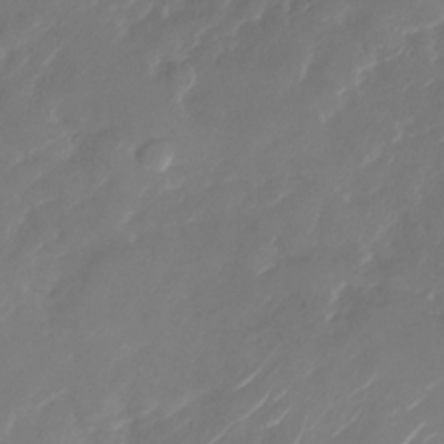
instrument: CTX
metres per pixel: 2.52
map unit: Nhu
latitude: -29.1053
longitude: -72.0444
